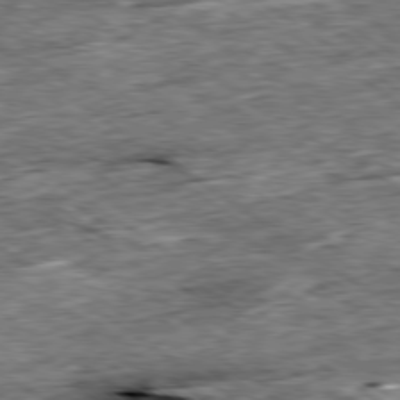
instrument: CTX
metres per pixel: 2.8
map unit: Ap
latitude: -79.4643
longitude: -85.3860
